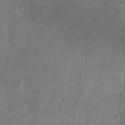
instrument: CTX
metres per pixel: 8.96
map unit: Nhu
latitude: 22.3278
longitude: -70.4979
